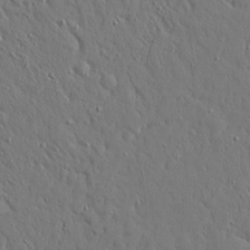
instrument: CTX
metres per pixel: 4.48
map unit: Ave
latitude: 15.8962
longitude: -140.8946
